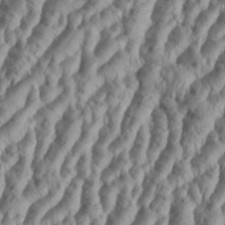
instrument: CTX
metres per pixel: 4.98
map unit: Aa
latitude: 34.4223
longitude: -136.9136
